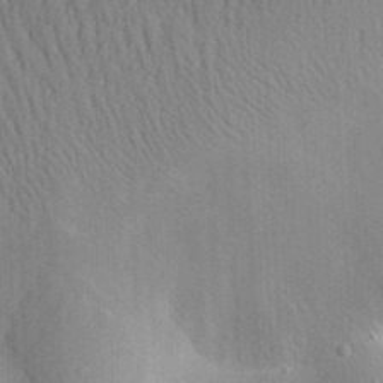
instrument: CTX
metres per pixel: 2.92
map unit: Aa
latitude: 29.1025
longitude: -138.4979
